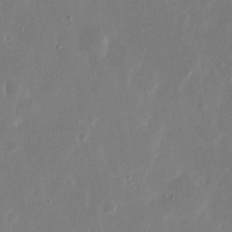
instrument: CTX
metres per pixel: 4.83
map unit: eHh
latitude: 15.4238
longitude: -70.1767
